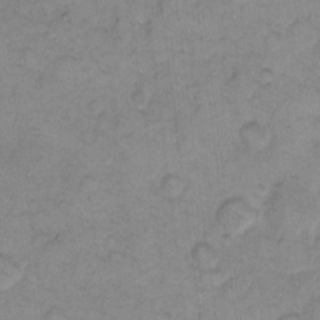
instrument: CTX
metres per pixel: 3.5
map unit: eHh
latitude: 7.9906
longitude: -63.2537
